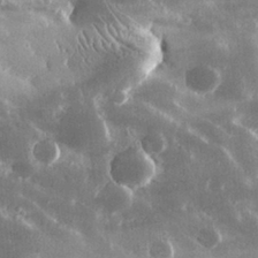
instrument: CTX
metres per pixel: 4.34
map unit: lHvf
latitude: 31.3293
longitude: -91.9717
